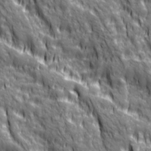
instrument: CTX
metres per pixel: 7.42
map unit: Ave
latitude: 20.1578
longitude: -134.7057
